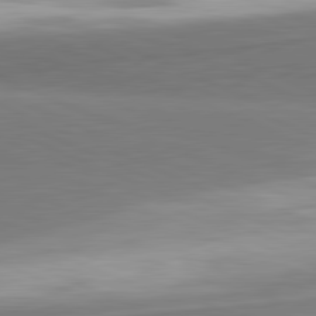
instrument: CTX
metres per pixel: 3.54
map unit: lApd
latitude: 81.6883
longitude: 160.9164
